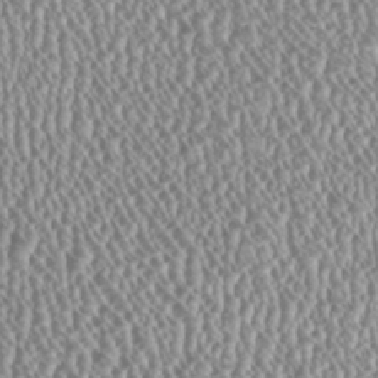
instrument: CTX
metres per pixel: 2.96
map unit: HNhu
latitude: -0.6519
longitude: 0.5952
